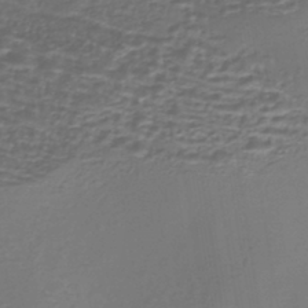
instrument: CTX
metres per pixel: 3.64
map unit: Nhe
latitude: -45.2943
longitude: 153.0864
